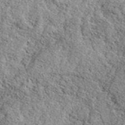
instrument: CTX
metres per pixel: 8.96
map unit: ANa
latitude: 41.0269
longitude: -86.3656
